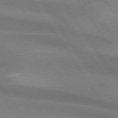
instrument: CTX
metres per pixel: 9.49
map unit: lApd
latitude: 74.1767
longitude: -63.1215
